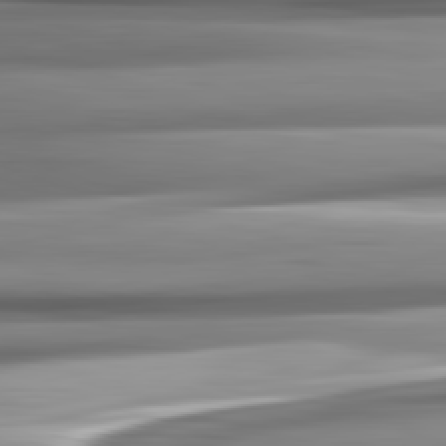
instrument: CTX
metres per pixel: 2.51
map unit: lApd
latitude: 82.5167
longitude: -140.8002
